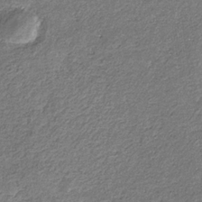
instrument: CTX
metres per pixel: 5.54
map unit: eHb
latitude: -30.8030
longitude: 68.9730
